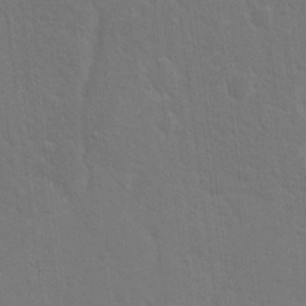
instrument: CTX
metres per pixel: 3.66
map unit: Hto
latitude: 17.3860
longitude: -41.3292
